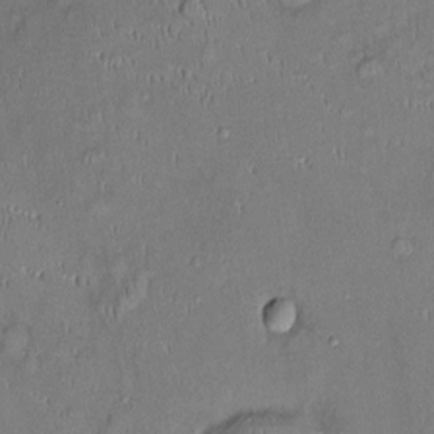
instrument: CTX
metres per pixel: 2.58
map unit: Ht
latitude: -4.4818
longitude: -14.4034
